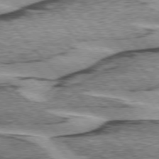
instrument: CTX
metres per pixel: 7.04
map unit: lApd
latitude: 75.3482
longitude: -78.1767
